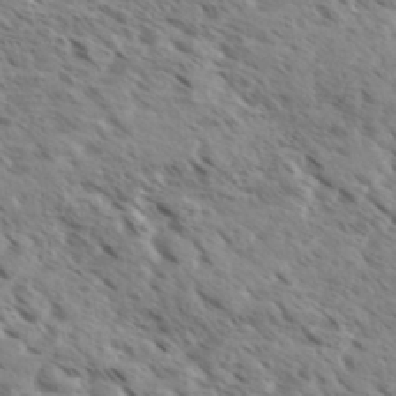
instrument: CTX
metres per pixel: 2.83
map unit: eHh
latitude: 36.2523
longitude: -138.8380
